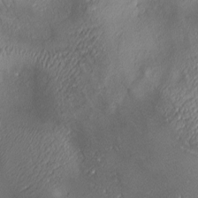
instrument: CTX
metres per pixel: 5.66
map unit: lAa
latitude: 3.1403
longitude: -115.9906
